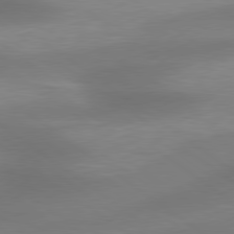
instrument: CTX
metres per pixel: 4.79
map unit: lApd
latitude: 79.5371
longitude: -91.2915
